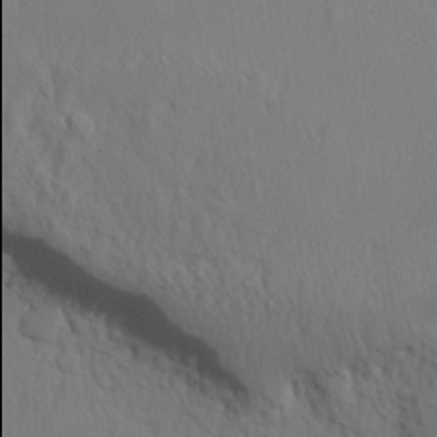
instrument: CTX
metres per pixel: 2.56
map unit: lHvf
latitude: 21.3671
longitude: 142.0094
